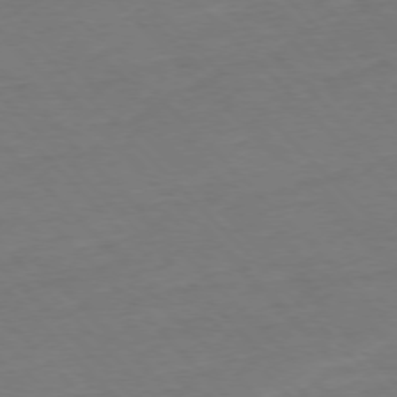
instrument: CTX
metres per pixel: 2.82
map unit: Ap
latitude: -76.8975
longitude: -80.2333
